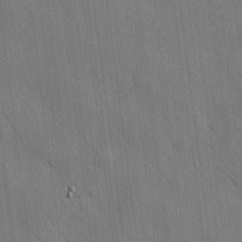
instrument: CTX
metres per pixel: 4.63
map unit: HNhu
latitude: 12.4223
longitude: 10.1228
